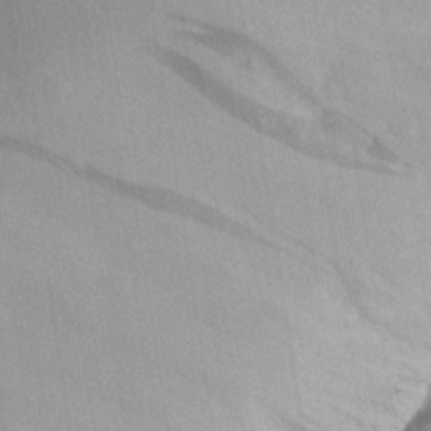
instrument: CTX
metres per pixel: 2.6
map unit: Aa
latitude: 28.1200
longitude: -146.8947
